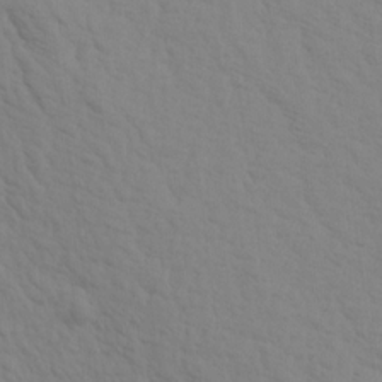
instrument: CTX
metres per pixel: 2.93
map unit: Aa
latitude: 16.4034
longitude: -143.5749
